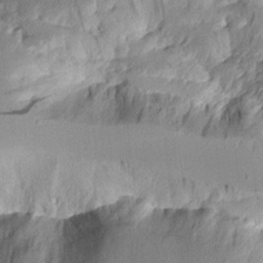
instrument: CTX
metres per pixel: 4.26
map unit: Aa
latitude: 11.5371
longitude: -126.8002
